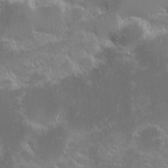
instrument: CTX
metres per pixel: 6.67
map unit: eHh
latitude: -1.9179
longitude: -86.1389
